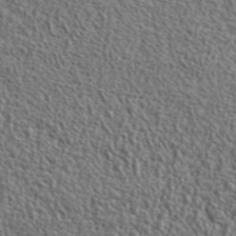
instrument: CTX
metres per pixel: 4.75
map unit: ANa
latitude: 41.5182
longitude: -87.0269
